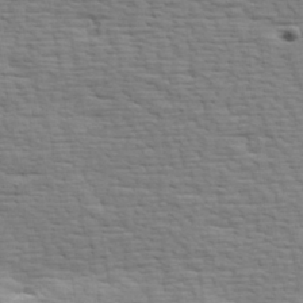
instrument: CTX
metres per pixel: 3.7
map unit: Hve
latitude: 24.1011
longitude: -97.6694
